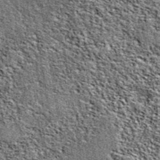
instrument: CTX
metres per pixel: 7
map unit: eAb
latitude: 38.4790
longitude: 105.5588
